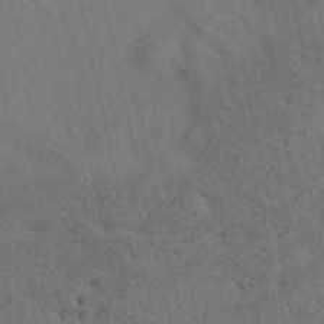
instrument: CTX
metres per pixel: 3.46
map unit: eAb
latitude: 41.8394
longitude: 109.1620
